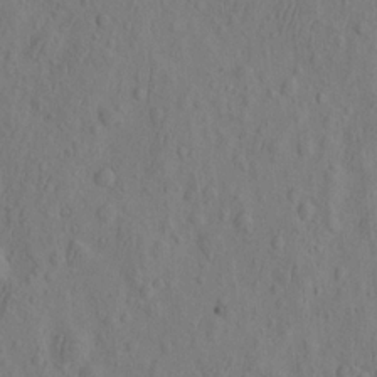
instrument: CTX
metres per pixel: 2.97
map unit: eHh
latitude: -2.8219
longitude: 18.3873
